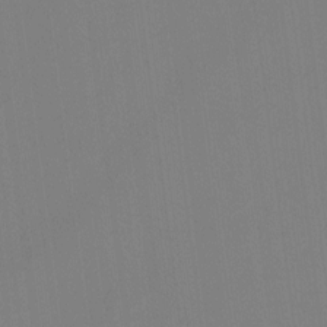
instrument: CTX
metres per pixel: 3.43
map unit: Hto
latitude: -12.4062
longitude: -40.3467
